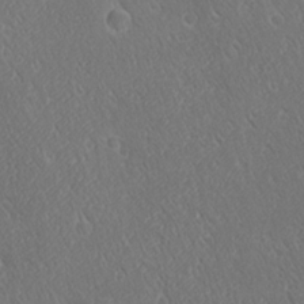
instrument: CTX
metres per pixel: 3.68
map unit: Ave
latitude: 21.4049
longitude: -136.9703
